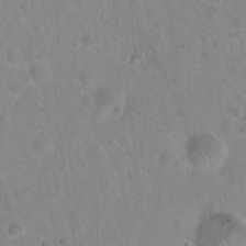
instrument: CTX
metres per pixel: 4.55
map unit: Hto
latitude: 21.8395
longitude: -54.1578
